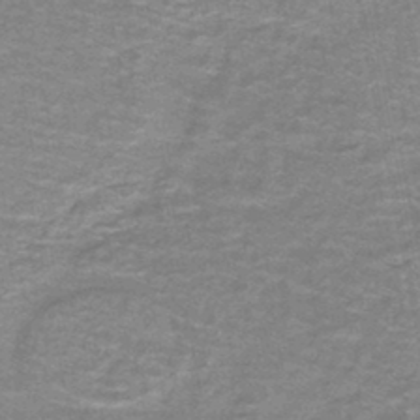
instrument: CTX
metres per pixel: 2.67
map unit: lHb
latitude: -43.4643
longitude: 54.9542
